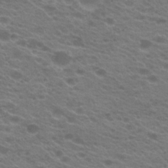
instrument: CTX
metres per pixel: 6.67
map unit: Hto
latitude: 22.1956
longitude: -37.3482
